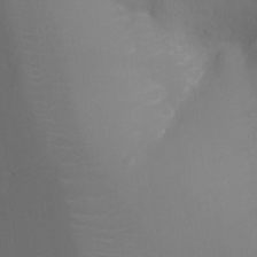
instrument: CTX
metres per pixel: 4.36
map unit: Ht
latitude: -16.8408
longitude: -41.1403
